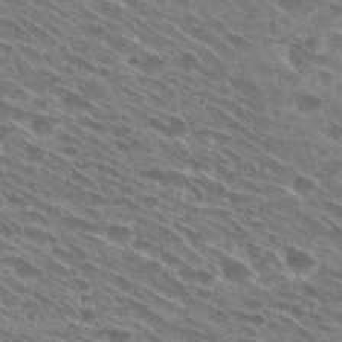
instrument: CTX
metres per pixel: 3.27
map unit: Hto
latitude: 28.9513
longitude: -45.0269
